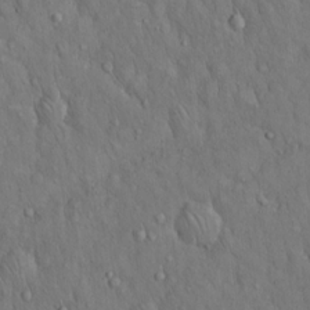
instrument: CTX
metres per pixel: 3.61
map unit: Hto
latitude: 15.3293
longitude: -57.9906
